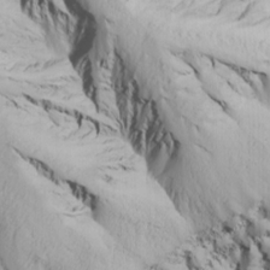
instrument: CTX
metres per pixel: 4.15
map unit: Ave
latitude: 21.2915
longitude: -137.8773
